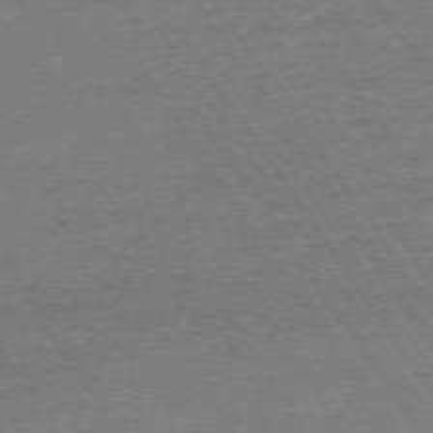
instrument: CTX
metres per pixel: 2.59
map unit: Ap
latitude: -73.5777
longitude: -85.3671
